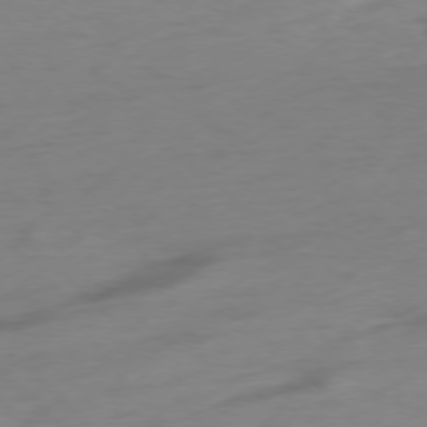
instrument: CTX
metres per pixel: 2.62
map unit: Ap
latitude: -77.2376
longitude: -77.8016
